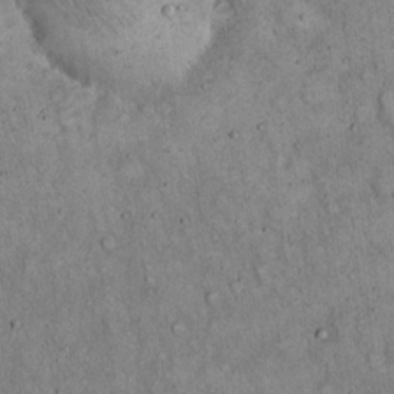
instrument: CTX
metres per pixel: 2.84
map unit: Hto
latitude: 15.2726
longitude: -58.6868
